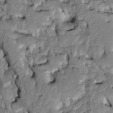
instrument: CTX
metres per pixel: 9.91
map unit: Htu
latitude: -2.9730
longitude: 149.8423
